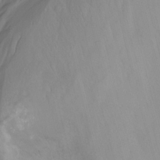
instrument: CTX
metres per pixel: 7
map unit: Nhu
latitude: -13.7667
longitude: -61.0269
